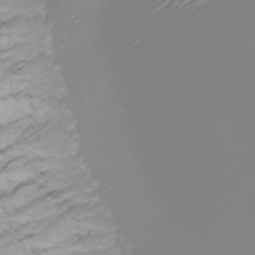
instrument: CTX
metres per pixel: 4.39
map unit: Nhu
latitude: -8.9731
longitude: -80.8191
